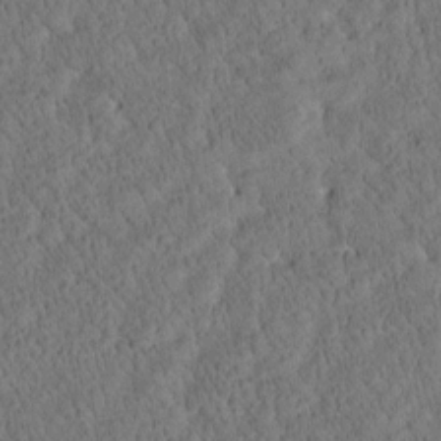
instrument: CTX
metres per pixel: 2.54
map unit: Htu
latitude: -3.9745
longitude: 174.8407
